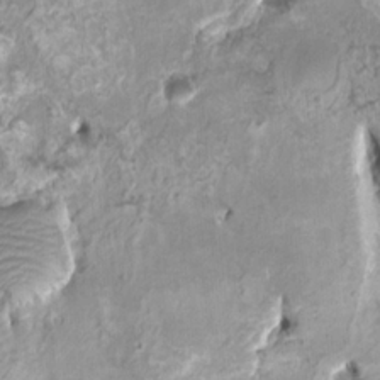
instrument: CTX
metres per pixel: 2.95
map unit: HNhu
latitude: 3.3481
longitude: -2.8569
